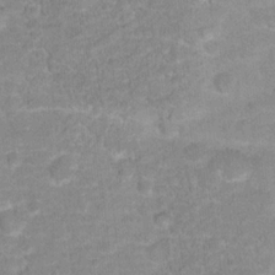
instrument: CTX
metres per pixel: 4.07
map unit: Hto
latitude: 16.4223
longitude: -38.8380
